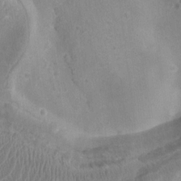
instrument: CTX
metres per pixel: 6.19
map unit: Htu
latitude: 2.1766
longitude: -19.8205
